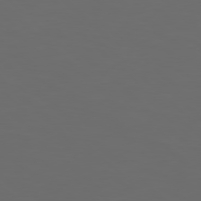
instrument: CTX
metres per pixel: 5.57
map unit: Hpe
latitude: 77.7638
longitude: -124.6868
